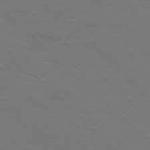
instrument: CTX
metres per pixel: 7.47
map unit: Hpe
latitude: 77.9528
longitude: -154.9325
